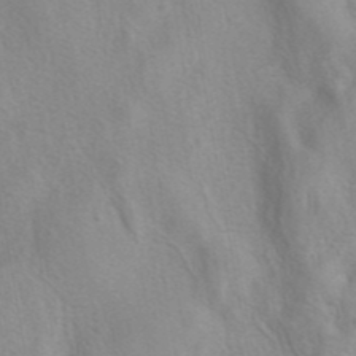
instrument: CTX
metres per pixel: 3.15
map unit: eAb
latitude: 41.0458
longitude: 106.2173
